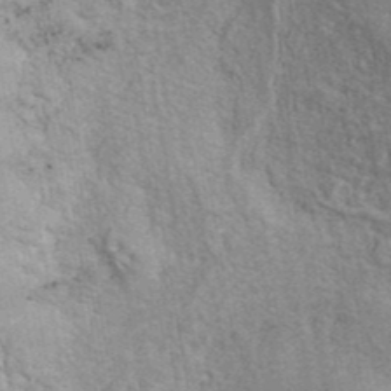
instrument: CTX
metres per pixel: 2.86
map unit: eAb
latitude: 42.8191
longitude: 106.6141
